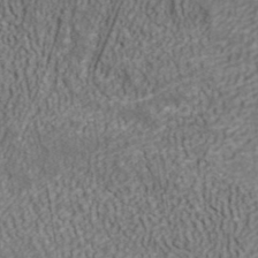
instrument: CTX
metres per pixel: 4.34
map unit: ANa
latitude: 41.3481
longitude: 26.9730
